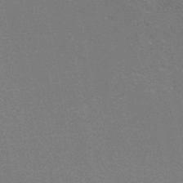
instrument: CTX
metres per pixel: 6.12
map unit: HNhu
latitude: -47.0675
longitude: 99.8422
